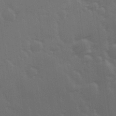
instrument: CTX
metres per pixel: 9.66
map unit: Hve
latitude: 27.3293
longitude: 146.5007
